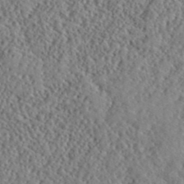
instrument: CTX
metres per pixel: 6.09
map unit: lHvf
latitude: 40.8002
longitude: -88.7247
